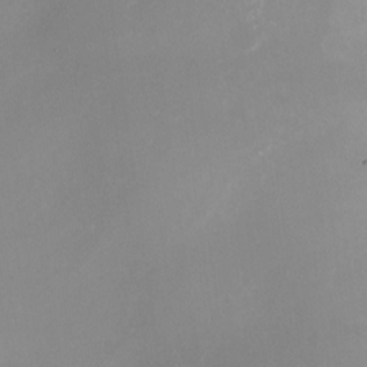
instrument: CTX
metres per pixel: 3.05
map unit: Nhu
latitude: -25.3887
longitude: -73.0837
